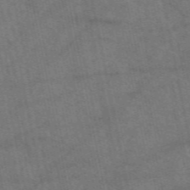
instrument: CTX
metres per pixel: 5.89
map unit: eAb
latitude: 50.8569
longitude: 112.1417
